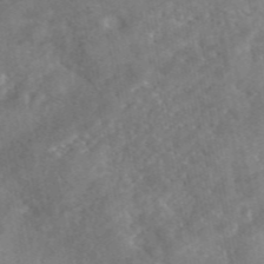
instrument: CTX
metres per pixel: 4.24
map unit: eAb
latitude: 46.6113
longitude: 127.6155
